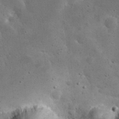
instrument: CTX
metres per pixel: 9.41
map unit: eHh
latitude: 23.7450
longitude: -67.1025
